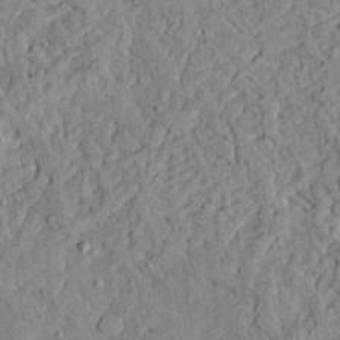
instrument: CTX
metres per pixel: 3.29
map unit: Ave
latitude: 23.9150
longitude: -133.2159
